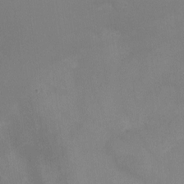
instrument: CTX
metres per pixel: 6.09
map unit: Ht
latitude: -9.3132
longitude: -28.5923
